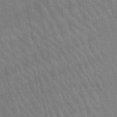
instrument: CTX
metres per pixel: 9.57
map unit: lHb
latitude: -46.1983
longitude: 78.3873
